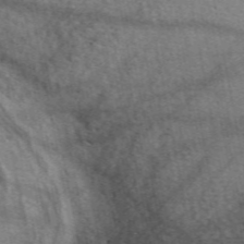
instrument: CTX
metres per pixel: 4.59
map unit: eAb
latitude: 50.2522
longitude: 108.6141
